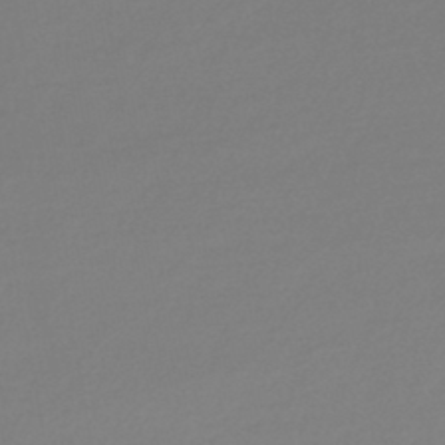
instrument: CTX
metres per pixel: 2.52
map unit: lHb
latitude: -45.5210
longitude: 74.7464
